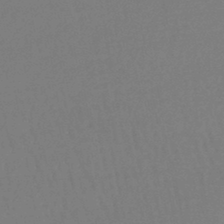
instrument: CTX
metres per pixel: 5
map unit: lHb
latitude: -45.4454
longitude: 63.1620
